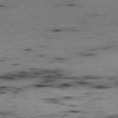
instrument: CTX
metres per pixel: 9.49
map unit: Ap
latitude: -78.7841
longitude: -90.3278
